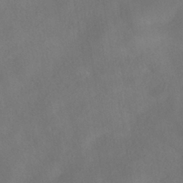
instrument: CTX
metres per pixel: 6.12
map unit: HNhu
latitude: -40.8408
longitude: 101.3131
